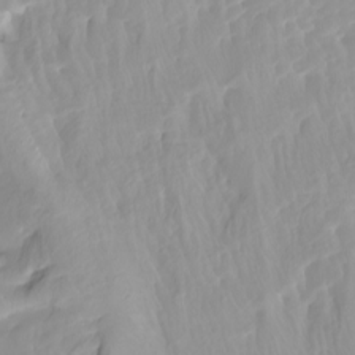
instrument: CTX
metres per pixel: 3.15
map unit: Htu
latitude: -4.8030
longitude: 137.8233
